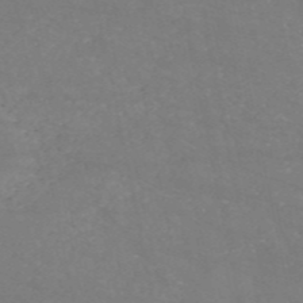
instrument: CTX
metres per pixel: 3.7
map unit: HNb
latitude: -54.1039
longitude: -38.0633
